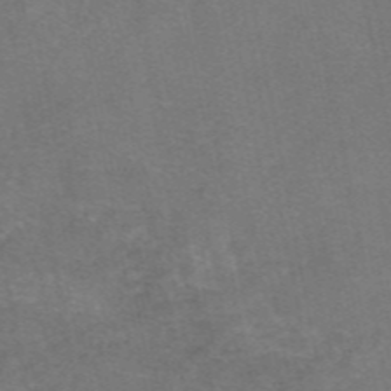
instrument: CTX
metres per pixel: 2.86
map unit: eAb
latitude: 47.4238
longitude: 104.1417
